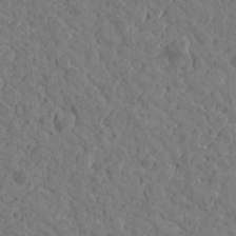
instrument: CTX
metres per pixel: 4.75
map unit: Htu
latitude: -0.8219
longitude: -175.8394
